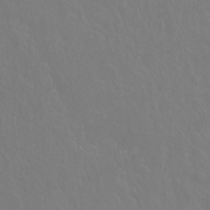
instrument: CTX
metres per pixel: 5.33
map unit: Hto
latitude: -7.6910
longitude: -38.5357
